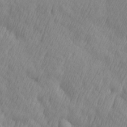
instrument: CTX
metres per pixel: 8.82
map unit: Ave
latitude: 13.0270
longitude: -105.9150
